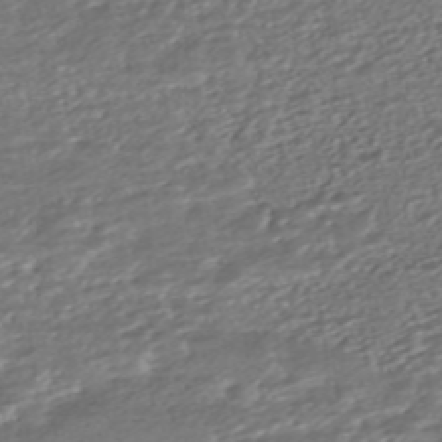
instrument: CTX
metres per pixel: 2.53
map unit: HNhu
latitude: -45.5966
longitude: 105.3887
